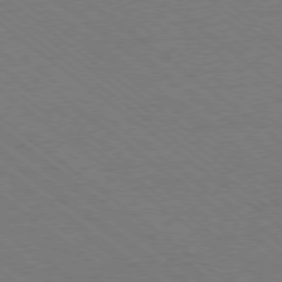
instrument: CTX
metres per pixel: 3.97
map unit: Ap
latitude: -78.7085
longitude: -83.3103
